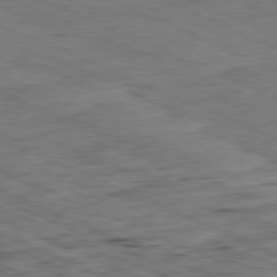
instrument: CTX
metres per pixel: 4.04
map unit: Ap
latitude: -81.3699
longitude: -83.1025
